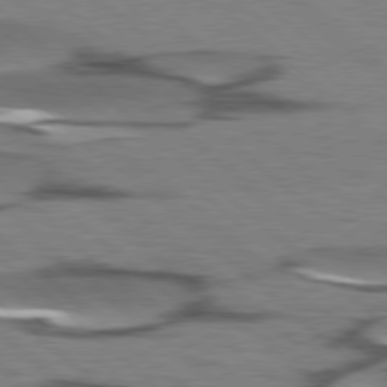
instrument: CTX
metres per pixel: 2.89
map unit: lApd
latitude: 78.4412
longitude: -49.4237
